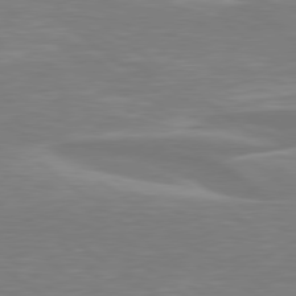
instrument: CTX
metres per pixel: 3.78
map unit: Hpe
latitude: 78.7813
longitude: -126.3656
